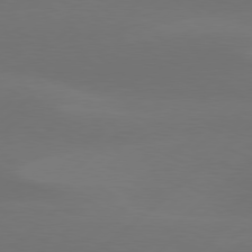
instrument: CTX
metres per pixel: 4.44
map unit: Hpe
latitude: 78.3845
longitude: -131.2348
